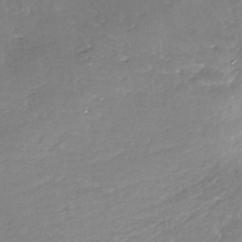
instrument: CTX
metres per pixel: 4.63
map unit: Nhe
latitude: -35.5777
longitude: -92.0444
